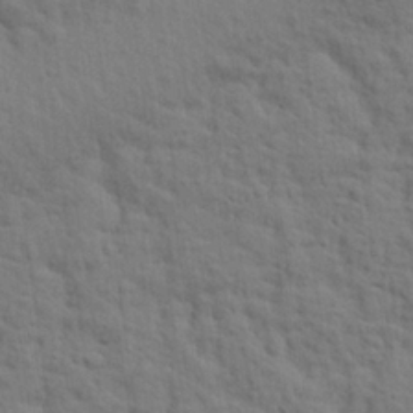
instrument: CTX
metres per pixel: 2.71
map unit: eHh
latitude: 25.2159
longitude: -79.4616
